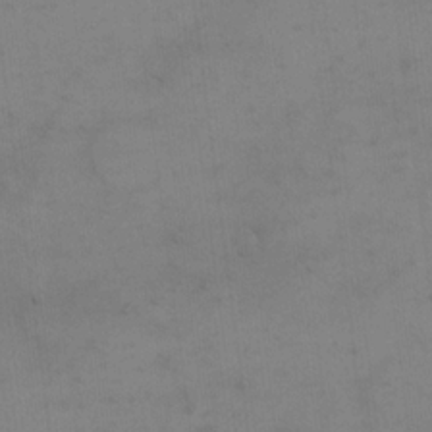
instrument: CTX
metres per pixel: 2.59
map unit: eHh
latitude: 17.5560
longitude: -66.2522
